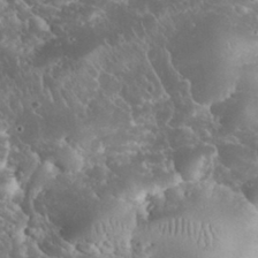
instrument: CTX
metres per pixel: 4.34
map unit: eHh
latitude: 33.9717
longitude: -64.4979
